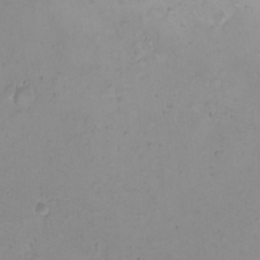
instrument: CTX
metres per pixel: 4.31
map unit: eHh
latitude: -9.4265
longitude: -68.5923
